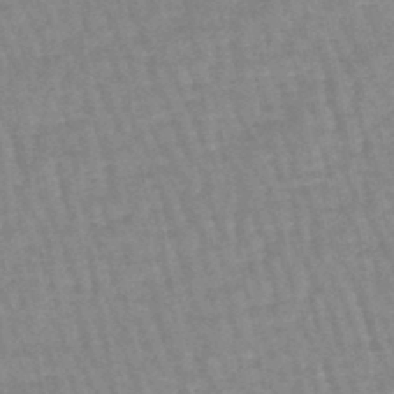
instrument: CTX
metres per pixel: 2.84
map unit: eHb
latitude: -45.3132
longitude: 79.9556
